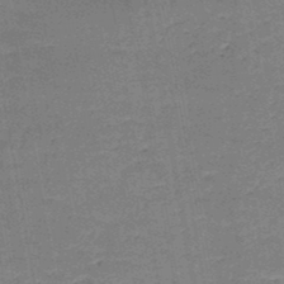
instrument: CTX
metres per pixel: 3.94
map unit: HNb
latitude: -47.7288
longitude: -39.8961
